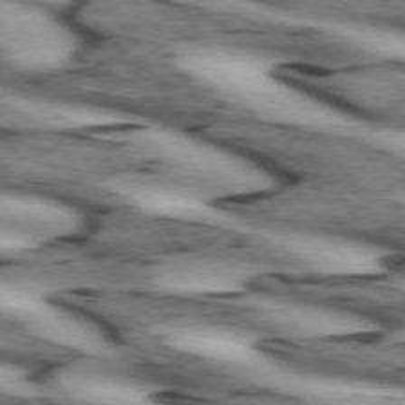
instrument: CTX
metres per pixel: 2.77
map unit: lApd
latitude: 71.7449
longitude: -53.0459
